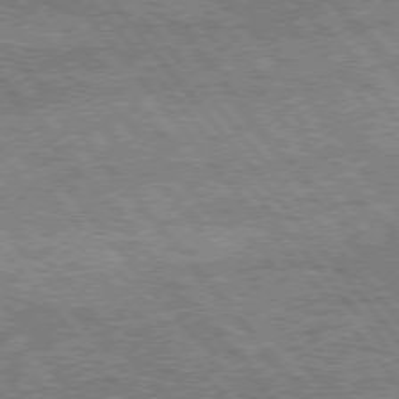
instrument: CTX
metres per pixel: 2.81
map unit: Hpe
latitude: 75.0458
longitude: -150.4034
